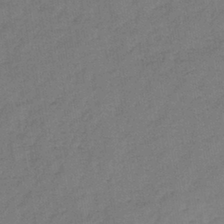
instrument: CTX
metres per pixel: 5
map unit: lHb
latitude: -38.6897
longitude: 71.6155
